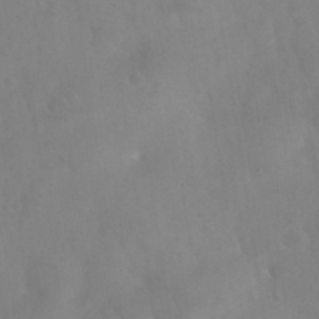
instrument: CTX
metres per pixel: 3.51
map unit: Nhu
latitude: 26.0822
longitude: -57.6315
